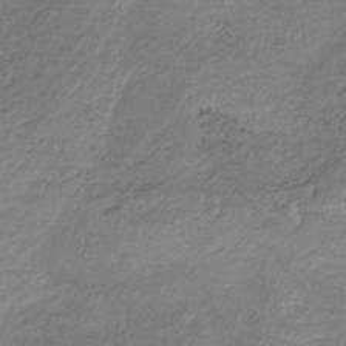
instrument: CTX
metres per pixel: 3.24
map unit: HNb
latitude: -33.3321
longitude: 62.8597
